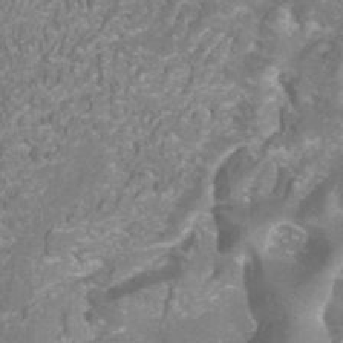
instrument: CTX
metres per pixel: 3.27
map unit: ANa
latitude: -37.8800
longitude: 97.4644
